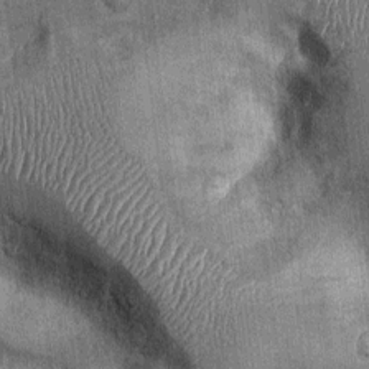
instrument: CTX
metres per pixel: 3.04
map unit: Ht
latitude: -0.2173
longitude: -13.1781
